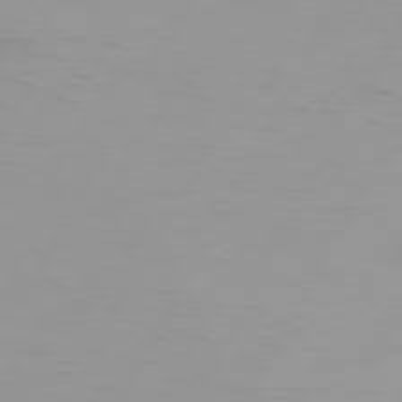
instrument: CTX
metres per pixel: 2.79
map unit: Hpe
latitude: 74.3089
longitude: -126.1200
